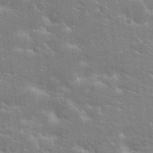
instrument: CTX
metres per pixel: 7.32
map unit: Hto
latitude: 20.4790
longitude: -39.8961
